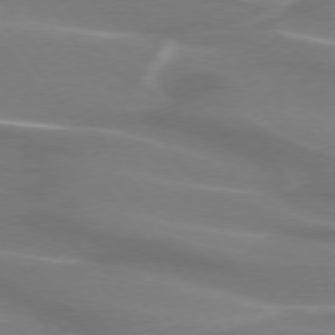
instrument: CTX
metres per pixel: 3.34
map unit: lApd
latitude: 74.1767
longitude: -61.6505
